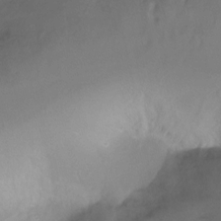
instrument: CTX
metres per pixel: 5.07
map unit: Htu
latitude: -14.4440
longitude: -44.7624
